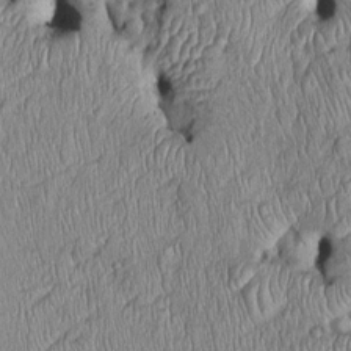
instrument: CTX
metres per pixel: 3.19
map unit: Htu
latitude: -5.7477
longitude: 156.2928
